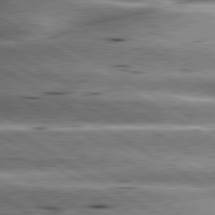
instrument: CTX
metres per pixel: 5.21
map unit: lApd
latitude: 80.3845
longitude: -142.5546
